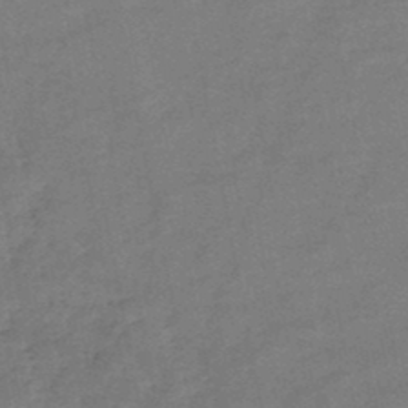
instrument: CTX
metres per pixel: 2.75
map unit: HNb
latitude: -46.5384
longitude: -36.1011
